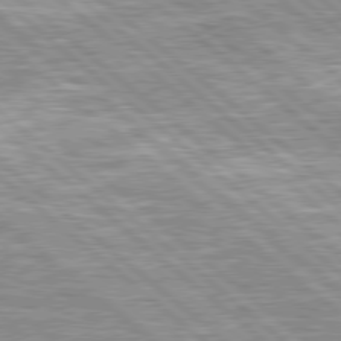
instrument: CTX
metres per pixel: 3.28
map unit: Hpe
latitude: 78.6113
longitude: -157.5182
